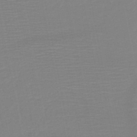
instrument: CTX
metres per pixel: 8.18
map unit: HNb
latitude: -49.1054
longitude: -44.3278
